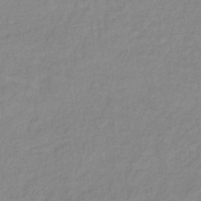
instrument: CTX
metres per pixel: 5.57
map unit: lHb
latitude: -36.3117
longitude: 61.7478
